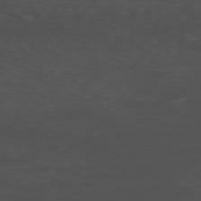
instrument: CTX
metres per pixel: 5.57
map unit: Ap
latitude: -76.5385
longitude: -65.8961
